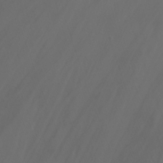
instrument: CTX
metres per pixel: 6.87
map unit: Nhu
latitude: -15.5966
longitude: -55.7449
